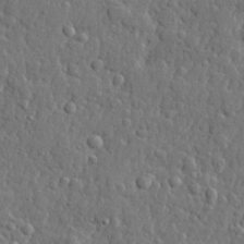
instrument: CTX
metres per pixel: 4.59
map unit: lHvf
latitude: 22.9514
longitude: 143.1242
